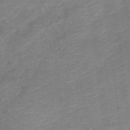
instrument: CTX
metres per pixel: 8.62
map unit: Nve
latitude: -18.2928
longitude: 107.0109
